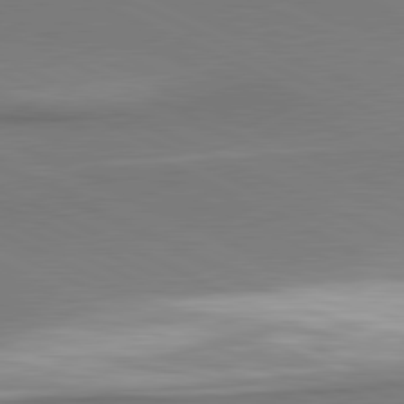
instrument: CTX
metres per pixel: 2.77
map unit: lApd
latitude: 81.2348
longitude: 161.9745
